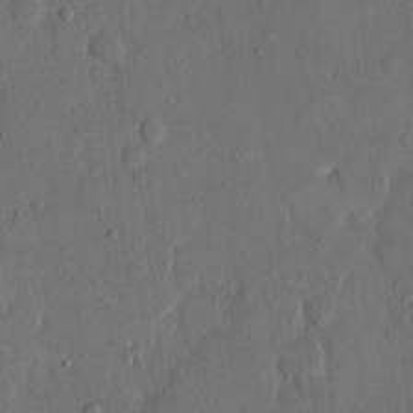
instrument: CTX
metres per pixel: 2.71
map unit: eHh
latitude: 14.1578
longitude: -68.0822
